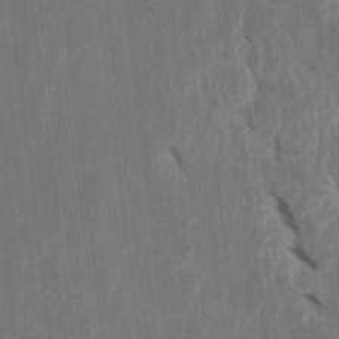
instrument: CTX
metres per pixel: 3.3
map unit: Htu
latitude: 0.6868
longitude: 147.3320
